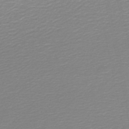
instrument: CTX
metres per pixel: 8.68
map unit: lHb
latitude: -46.5573
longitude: 64.7274
